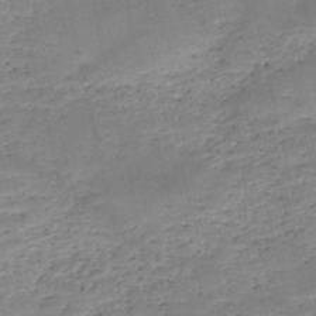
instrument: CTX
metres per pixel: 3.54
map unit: HNb
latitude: -50.0850
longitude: -41.1025
